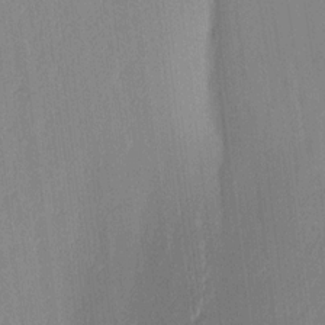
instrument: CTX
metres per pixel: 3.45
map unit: lHvf
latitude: 18.6490
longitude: -112.4790
